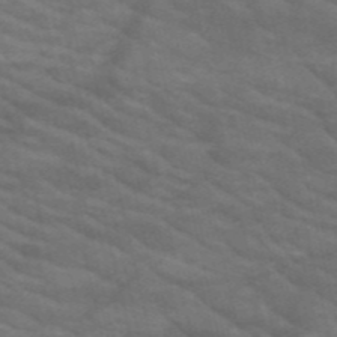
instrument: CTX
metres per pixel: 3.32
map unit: HNb
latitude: -53.5210
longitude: -44.8380
